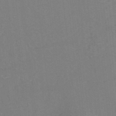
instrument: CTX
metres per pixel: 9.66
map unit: eHh
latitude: -42.4251
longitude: -32.7435
